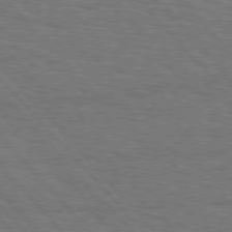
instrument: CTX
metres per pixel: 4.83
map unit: Hpe
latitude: 75.8772
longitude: -138.3656
